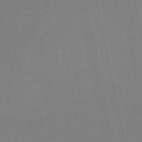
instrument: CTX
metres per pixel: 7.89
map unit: eHb
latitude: -50.3306
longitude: 73.1809
